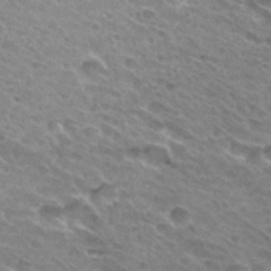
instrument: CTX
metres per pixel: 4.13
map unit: Hto
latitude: 31.3293
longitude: -45.5371
